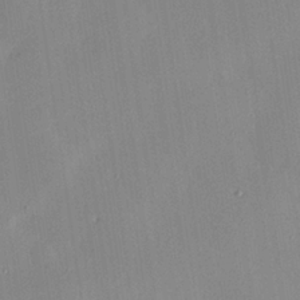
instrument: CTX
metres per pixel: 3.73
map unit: eHh
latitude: 24.5356
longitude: -90.9325
